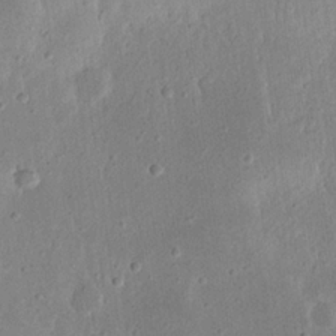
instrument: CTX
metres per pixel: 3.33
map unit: eHh
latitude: 23.1781
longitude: -67.6693
